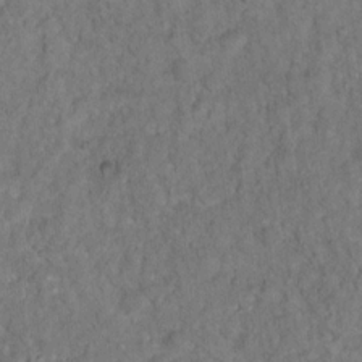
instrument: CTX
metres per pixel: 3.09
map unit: Ht
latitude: 15.3860
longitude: -37.9150
